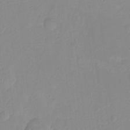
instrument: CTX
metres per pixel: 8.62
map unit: Ht
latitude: -14.3684
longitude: -53.3104
